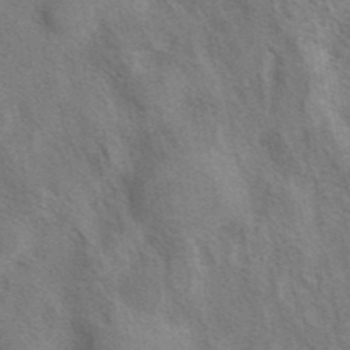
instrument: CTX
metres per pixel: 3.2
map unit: eAb
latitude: 41.0458
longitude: 106.7463
